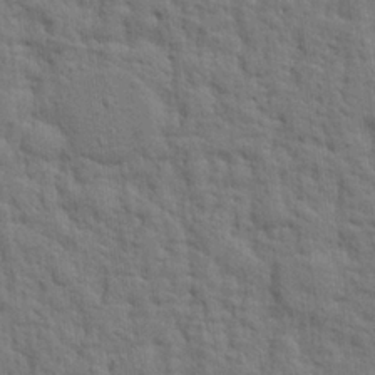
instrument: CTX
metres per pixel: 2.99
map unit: eHh
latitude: 25.3481
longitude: -79.3293
